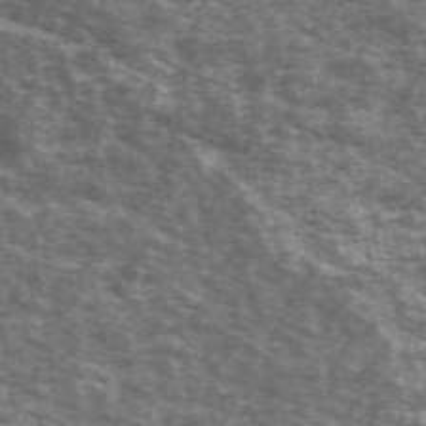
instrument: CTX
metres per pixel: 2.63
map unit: Ave
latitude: 40.3089
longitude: -109.9528
